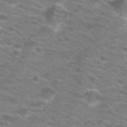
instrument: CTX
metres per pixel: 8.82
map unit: Hto
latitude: 21.4616
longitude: -37.5182
